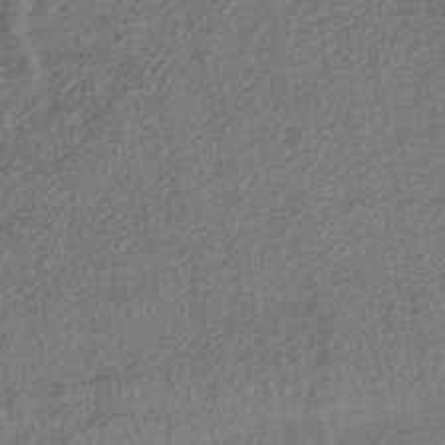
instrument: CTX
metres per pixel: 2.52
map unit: lHb
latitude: -40.0283
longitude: 64.3873
